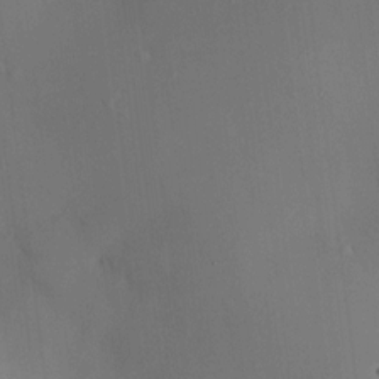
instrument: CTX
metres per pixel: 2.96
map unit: HNhu
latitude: 13.4804
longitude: 14.1795
